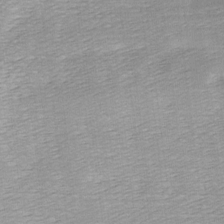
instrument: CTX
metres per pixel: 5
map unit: Ave
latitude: 10.4790
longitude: -106.7435
